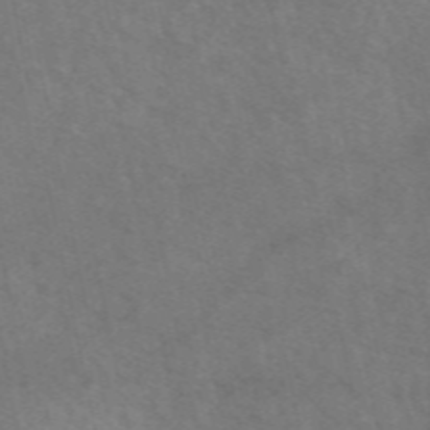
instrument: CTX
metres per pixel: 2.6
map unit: eAb
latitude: 50.4979
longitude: 118.0661
